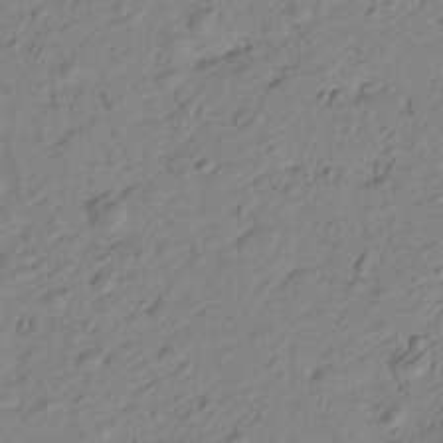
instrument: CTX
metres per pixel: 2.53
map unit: Htu
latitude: -1.1054
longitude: -175.3671
